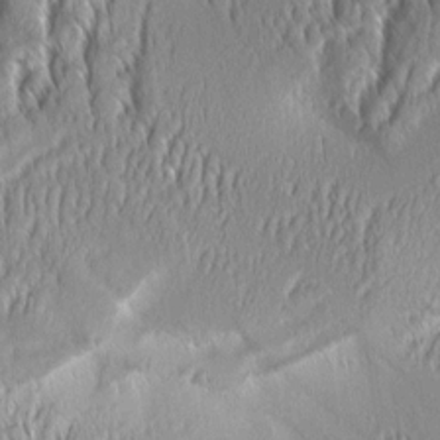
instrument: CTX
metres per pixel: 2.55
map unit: Aa
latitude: 8.6869
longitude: -130.6302
